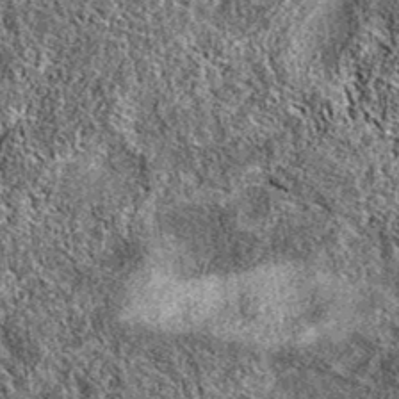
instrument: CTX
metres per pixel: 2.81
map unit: eAb
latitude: 37.7638
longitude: 111.7856
